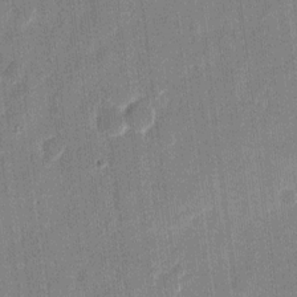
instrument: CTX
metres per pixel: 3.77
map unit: eHh
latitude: 11.1025
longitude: -70.3467
